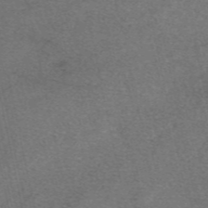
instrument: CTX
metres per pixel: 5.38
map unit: eAb
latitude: 47.8773
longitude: 104.9730
